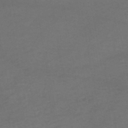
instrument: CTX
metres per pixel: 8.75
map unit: HNhu
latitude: -48.9164
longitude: 99.8611
